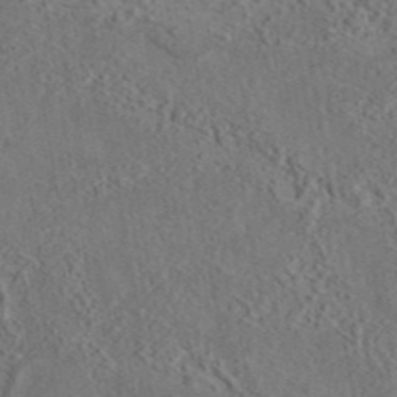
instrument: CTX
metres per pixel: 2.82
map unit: eAb
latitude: 43.3293
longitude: 114.7652
